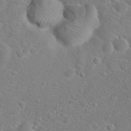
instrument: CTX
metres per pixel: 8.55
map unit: Hto
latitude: 20.5924
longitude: -45.0269
